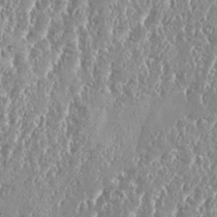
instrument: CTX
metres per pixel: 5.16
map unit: eHh
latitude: 34.7246
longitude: -134.8758
